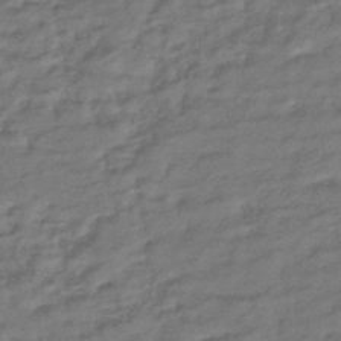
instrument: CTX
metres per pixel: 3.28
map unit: lHb
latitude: -40.8219
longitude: 75.2187
